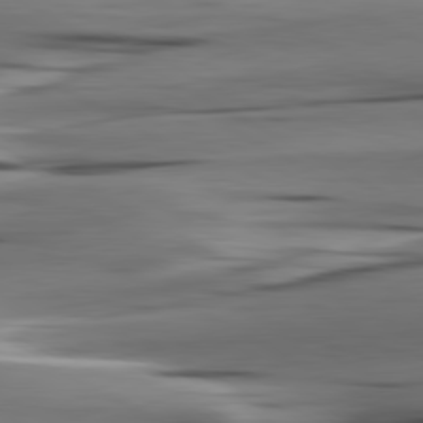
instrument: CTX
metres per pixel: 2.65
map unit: lApd
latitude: 80.8002
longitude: -122.4223
